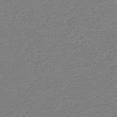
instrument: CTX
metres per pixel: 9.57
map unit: eHh
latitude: -42.8974
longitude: -32.8569
